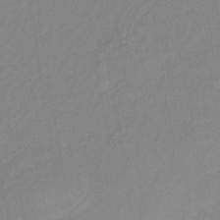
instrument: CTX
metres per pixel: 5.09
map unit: lHb
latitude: -38.8219
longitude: 69.3131
